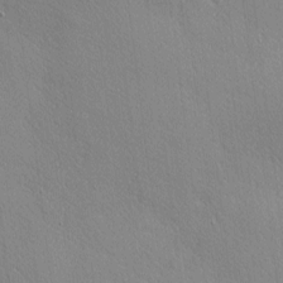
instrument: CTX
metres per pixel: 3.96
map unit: Nhu
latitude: 2.0444
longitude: -75.0647
